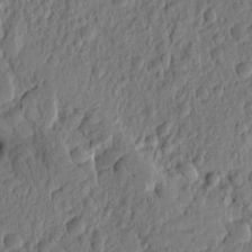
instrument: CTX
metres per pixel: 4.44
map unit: eHh
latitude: -1.4266
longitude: 14.8975
